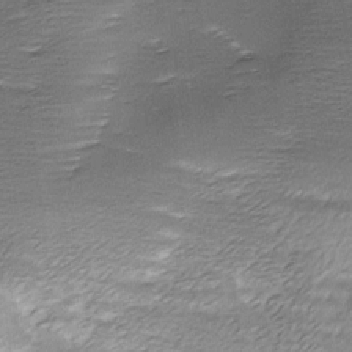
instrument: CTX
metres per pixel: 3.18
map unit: Ave
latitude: -7.7288
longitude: -123.1214
